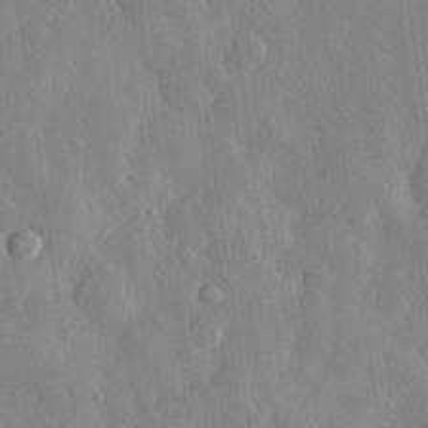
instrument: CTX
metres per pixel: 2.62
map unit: eHh
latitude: 29.5938
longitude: -79.4427
